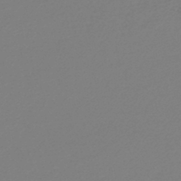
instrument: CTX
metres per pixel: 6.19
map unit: lHb
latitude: -45.7856
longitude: 69.1053
